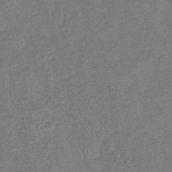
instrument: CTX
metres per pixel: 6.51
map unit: eHb
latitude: -33.7478
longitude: 76.2362
